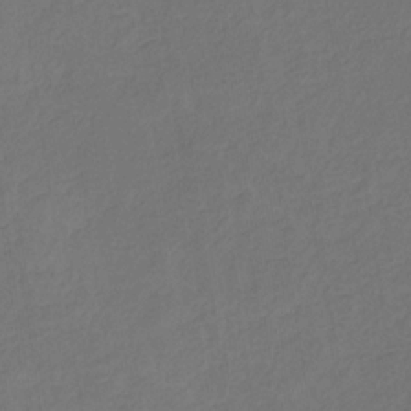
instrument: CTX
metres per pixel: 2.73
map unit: eHb
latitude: -30.4251
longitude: 68.1227
